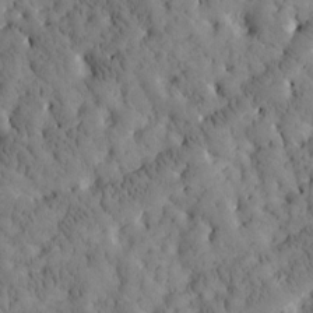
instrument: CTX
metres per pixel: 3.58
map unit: Htu
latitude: -3.4832
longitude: 174.1227
